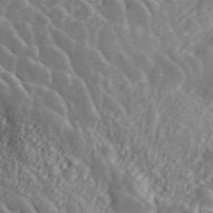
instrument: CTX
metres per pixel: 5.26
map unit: ANa
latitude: 46.0822
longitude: 23.8423
